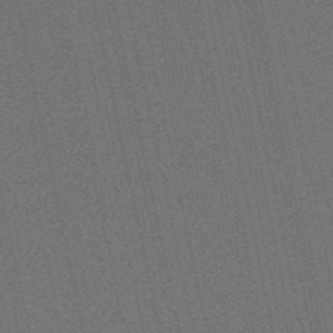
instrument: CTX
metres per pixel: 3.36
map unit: lHb
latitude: -50.5763
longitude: 79.5966
